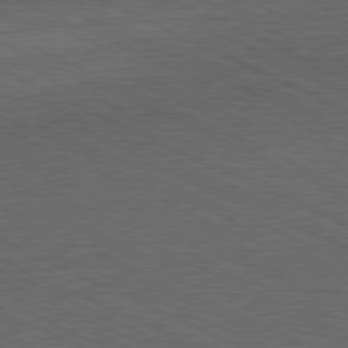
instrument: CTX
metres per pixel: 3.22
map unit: Hpe
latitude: -81.9178
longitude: 18.6518
